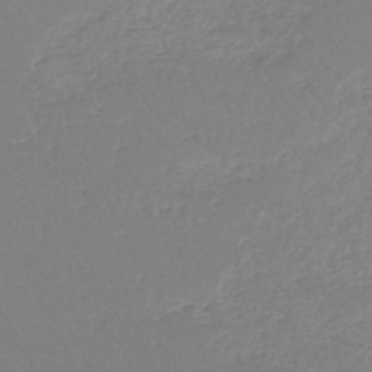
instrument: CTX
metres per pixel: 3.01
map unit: eHh
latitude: -45.1431
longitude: -29.4615
